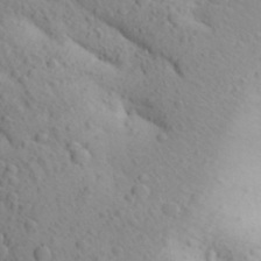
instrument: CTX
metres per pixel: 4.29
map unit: Aa
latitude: 27.2726
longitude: -149.3860
